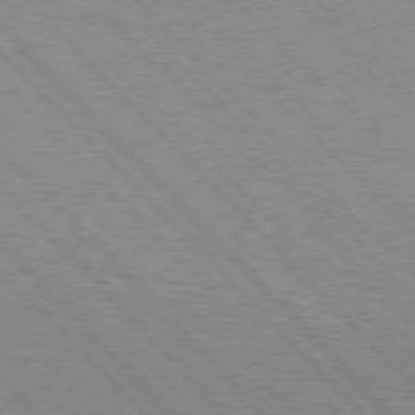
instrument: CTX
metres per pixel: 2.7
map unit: Hpe
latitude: 76.1011
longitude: -127.1781
